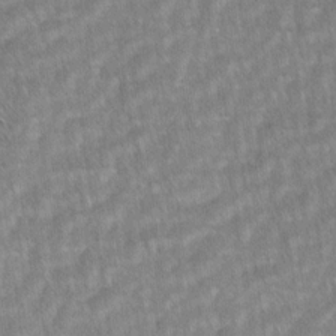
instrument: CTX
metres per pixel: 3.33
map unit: lAvf
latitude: -1.6722
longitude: -113.9150
